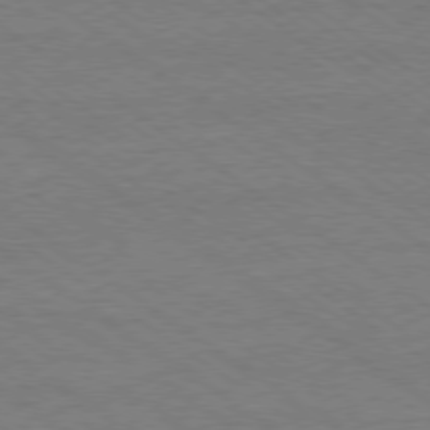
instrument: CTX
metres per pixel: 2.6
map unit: Ap
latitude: -79.3887
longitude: -82.6301
